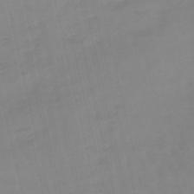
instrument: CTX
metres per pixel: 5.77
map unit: lHb
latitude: -48.7086
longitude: 76.3117
